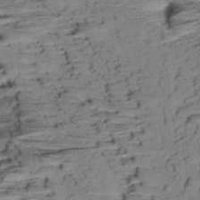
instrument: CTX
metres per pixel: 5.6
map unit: Aa
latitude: 8.8569
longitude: -140.0633
